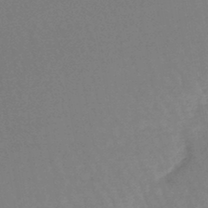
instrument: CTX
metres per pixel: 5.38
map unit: lHb
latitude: -45.6911
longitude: 71.9745
